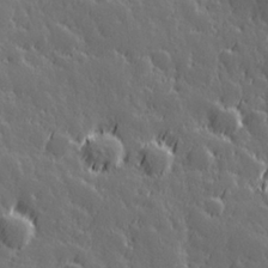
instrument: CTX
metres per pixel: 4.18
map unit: Hve
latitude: 26.9703
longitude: 144.7274
